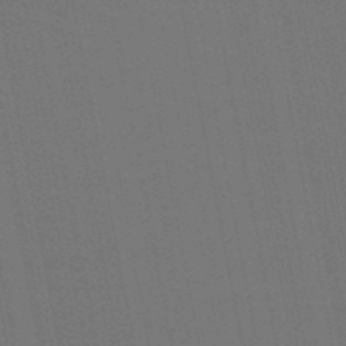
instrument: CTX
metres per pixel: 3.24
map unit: HNb
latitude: -50.8597
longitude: -47.2915
